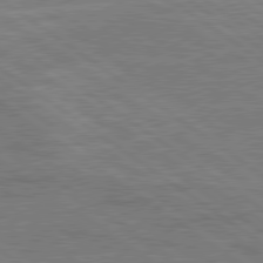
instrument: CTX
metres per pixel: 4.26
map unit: lApd
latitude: 79.4805
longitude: 166.4629
